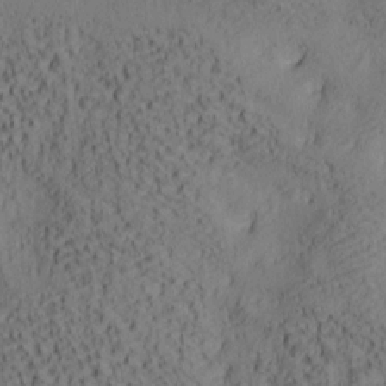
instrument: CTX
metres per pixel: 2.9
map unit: lAa
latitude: 7.0269
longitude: -114.9513
